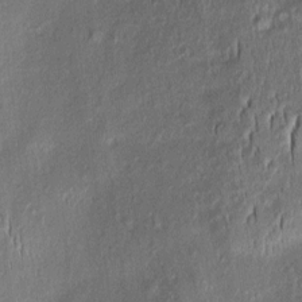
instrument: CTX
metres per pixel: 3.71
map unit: Aa
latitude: 8.4601
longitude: -132.6491
